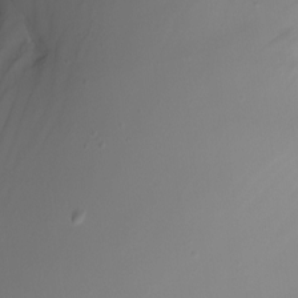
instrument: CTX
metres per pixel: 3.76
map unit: Nhu
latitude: -8.1984
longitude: -79.8584
